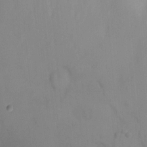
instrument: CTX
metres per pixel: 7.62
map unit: Ht
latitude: -2.1416
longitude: -33.8961
